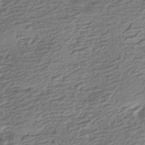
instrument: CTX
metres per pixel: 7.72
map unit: HNhu
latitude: -42.6329
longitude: 100.9919
